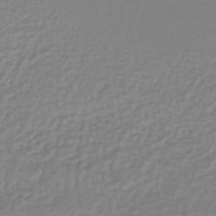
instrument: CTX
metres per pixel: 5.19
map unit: lHb
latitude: -44.3873
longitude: 65.5588
